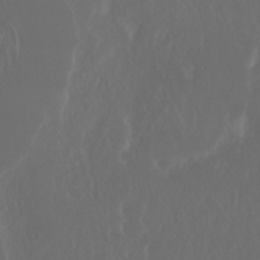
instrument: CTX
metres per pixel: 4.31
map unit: Nhu
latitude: 29.7827
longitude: -57.7827
